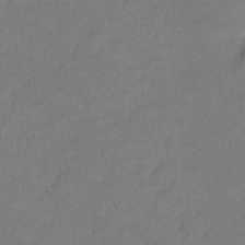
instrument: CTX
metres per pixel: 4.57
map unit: Hto
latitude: 3.8583
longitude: -32.9136
